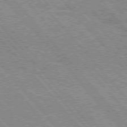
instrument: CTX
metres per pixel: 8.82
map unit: Hpe
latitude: 75.8772
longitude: -150.6868
